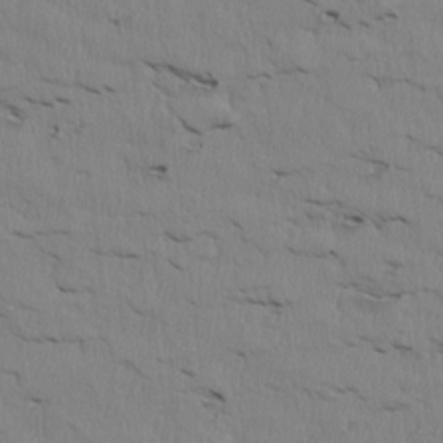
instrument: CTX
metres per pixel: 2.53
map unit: Htu
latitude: 3.8394
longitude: 152.1605
